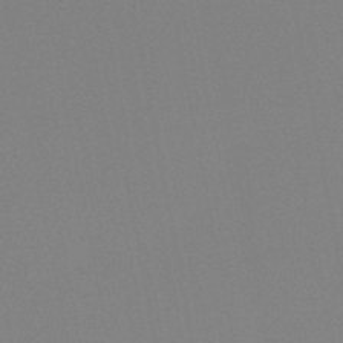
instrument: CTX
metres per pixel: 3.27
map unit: HNb
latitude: -46.4818
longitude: -43.3104
